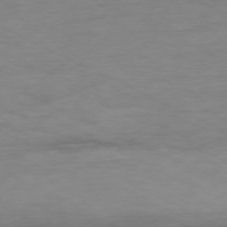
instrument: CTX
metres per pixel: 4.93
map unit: Ap
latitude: -80.4062
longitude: -82.0255
